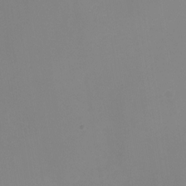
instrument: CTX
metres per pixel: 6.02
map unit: Nhu
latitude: -26.4062
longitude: -57.8205
